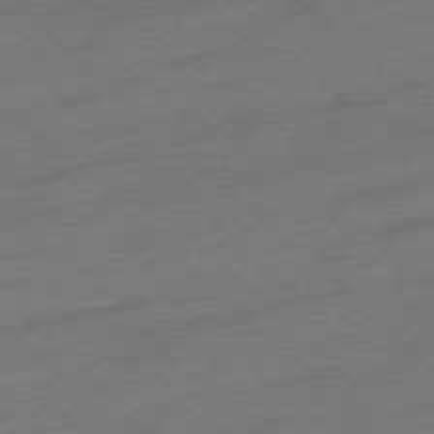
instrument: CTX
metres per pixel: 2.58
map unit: Ap
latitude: -77.7100
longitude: -97.9339
